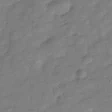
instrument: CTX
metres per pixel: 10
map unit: Hve
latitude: -32.1039
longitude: 91.3321
